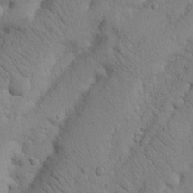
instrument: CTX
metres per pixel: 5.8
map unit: Nhu
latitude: 20.8380
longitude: -74.6302
